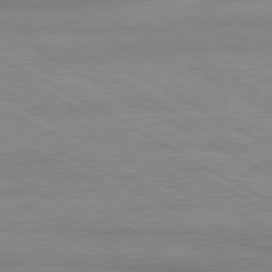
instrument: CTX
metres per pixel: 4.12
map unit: Ap
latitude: -81.9556
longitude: -85.7639
